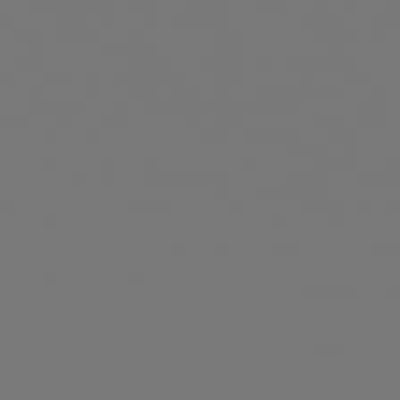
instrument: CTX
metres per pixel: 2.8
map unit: Hpe
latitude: 78.2523
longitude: -163.0837
